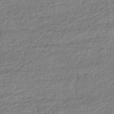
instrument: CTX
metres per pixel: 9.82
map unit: HNhu
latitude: -43.5210
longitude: 105.4832
